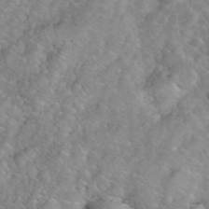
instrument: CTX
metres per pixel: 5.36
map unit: eHh
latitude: 39.8961
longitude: -58.8947
